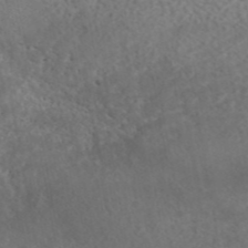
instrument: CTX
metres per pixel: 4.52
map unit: ANa
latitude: 43.5749
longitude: 27.3509
